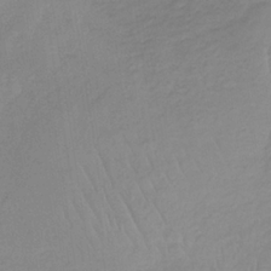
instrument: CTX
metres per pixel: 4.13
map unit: HNb
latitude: -33.1431
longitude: 63.8611
